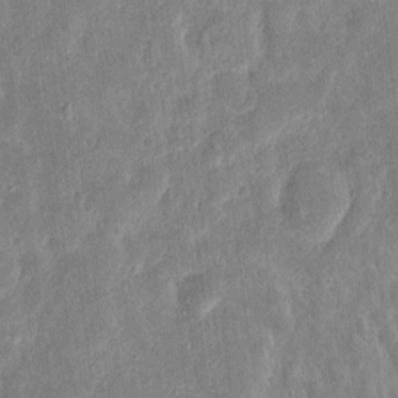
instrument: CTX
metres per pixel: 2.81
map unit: eHh
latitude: 11.0270
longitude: -73.1970
